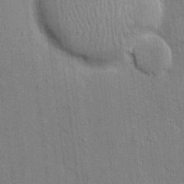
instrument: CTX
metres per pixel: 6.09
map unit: eHh
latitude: 14.7058
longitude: -68.9892
